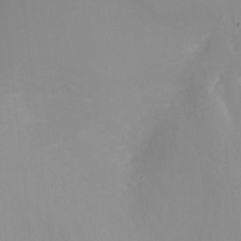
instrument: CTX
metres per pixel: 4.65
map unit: Ht
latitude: -1.4266
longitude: -46.1200
